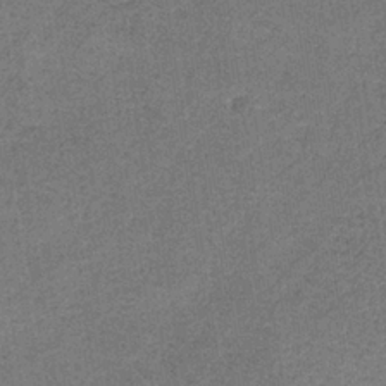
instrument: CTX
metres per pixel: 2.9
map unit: HNb
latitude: -34.3684
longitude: 54.1417
